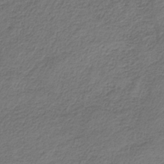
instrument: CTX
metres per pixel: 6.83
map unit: HNb
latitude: -34.2739
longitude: 60.8030
